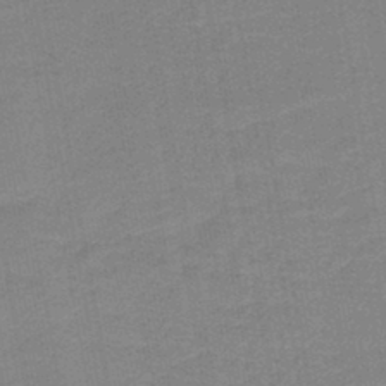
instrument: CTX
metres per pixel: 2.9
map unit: HNb
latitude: -44.4062
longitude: 52.1983
